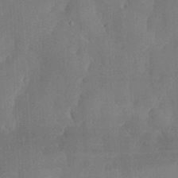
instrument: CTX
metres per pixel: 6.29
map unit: eHh
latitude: 30.2334
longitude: -82.0633
